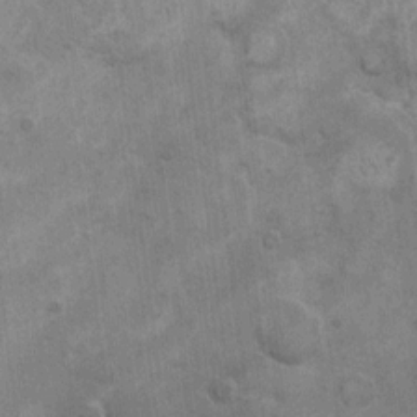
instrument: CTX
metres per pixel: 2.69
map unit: eHh
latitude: 13.5560
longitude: -65.4804
